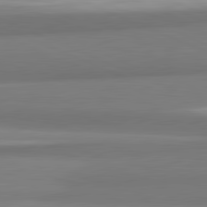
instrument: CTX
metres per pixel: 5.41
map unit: lApd
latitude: 82.1011
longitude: 172.4251
